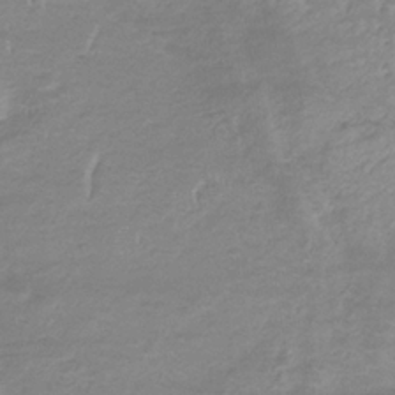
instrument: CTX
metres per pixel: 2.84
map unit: lHb
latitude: -34.1417
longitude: 70.5007
